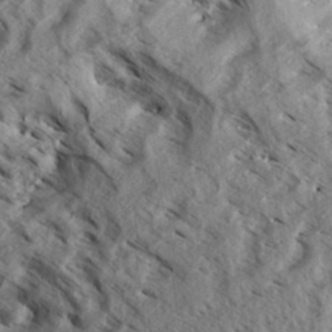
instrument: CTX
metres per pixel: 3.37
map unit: Aa
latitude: 33.2537
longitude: -137.7639
